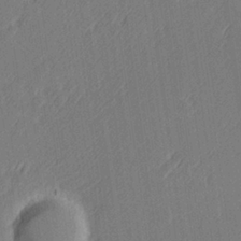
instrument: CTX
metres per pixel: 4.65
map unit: Hve
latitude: 26.6680
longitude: 145.3699
